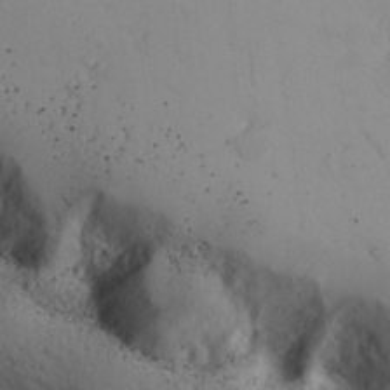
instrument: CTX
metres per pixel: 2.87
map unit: lHvf
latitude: 26.9514
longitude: 142.7274
